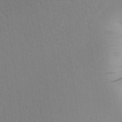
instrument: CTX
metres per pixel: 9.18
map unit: Htu
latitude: 0.1200
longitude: 172.5385
